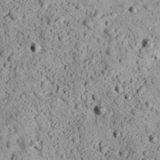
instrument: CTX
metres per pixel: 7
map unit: Ave
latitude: 18.0255
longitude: -134.3845
